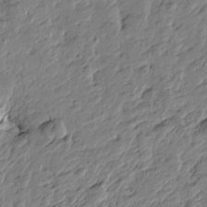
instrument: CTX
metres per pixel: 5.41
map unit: Htu
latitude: -2.9730
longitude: -178.8380
